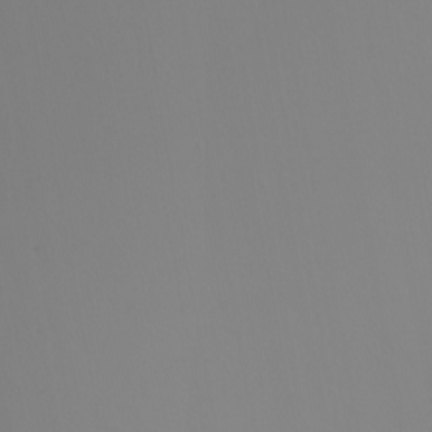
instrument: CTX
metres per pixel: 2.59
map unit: Nhu
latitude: -6.8786
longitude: -93.6316
